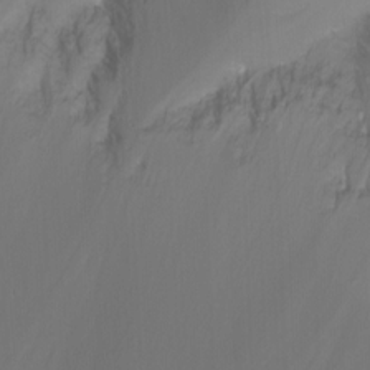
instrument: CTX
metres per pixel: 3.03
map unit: Nhu
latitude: -10.4251
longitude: -69.3670
